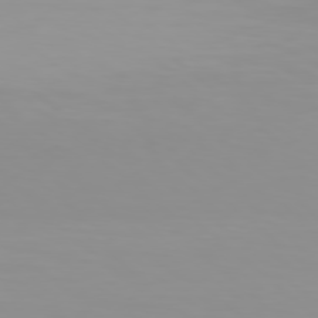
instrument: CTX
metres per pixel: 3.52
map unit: Hpe
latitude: 78.0633
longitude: -138.1956
